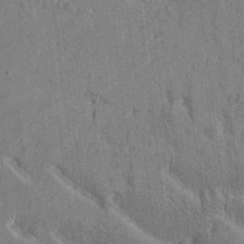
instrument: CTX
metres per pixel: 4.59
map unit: Htu
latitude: -7.4832
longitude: 178.1039
